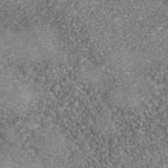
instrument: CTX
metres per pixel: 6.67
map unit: Nhe
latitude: -41.8800
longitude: -110.1011
